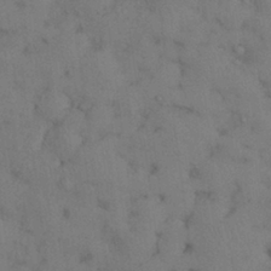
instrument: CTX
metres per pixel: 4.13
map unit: Nhu
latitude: 28.2711
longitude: -71.1214
